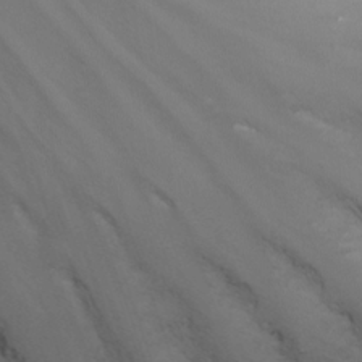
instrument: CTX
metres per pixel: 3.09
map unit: Nhu
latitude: -13.8045
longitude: -70.6301
